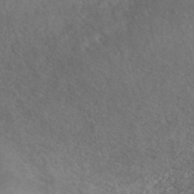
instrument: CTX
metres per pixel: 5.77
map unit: ANa
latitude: 43.5560
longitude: 27.3320
